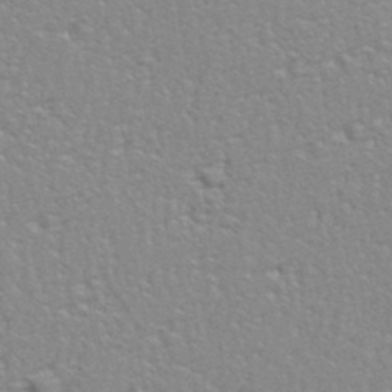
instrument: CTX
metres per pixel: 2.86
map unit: eHh
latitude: 33.4426
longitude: -132.2145
